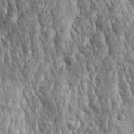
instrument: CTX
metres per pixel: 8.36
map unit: Aa
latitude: 30.2712
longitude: -137.7072
